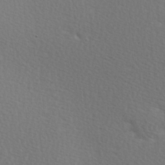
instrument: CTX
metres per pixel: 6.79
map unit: Hve
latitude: 1.9717
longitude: -123.5182
